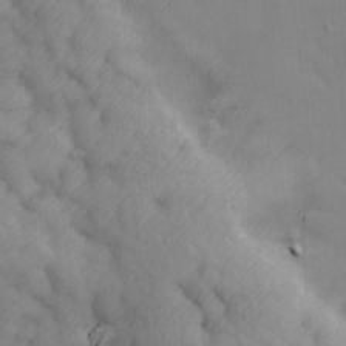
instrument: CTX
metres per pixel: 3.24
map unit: Ave
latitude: 13.5371
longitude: -105.0648
